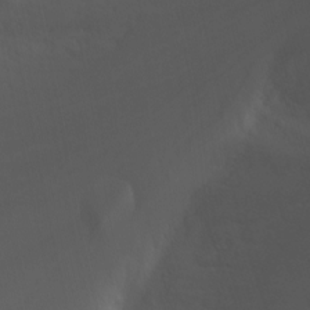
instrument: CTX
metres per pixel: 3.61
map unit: Nhu
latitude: -4.7652
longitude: -73.4994
